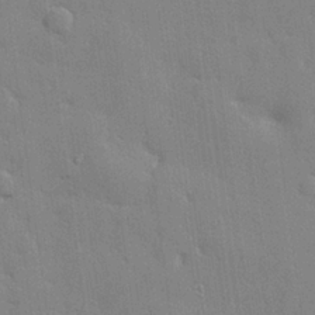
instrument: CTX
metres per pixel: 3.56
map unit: lHvf
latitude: 24.1199
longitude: 142.5195
